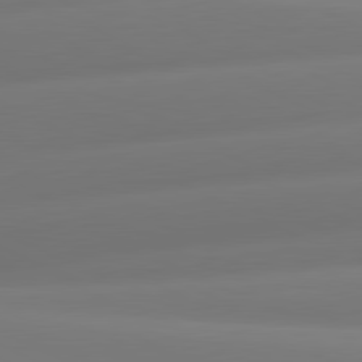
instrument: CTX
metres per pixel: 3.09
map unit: lApd
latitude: 81.0458
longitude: -160.3845
